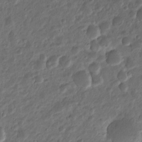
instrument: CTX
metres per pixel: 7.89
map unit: Htu
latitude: -5.1431
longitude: 156.6329
